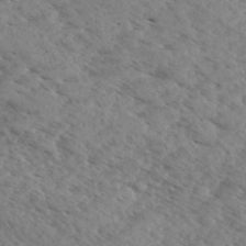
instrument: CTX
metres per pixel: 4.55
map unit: eHh
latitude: 34.8758
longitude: -140.4978
